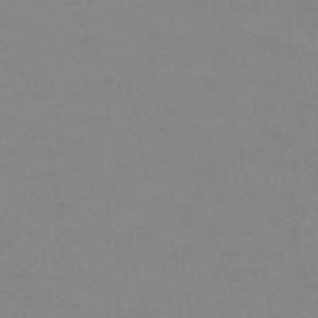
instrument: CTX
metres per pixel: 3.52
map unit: HNb
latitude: -49.0676
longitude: -49.6694
